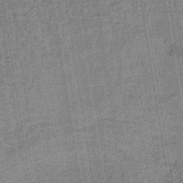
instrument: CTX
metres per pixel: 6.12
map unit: lHb
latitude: -39.3321
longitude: 60.3684
